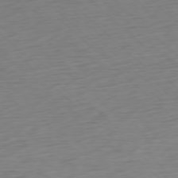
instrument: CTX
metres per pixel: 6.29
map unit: Ap
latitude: -77.5966
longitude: -77.6882
